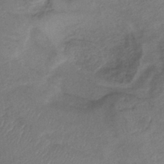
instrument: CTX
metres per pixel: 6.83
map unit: lHb
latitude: -41.2754
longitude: 77.8800
